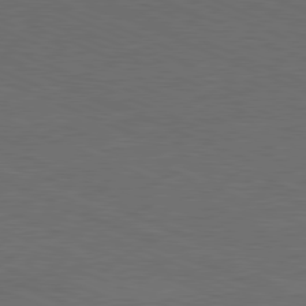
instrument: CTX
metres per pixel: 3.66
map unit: Hpe
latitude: -81.9556
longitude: 15.7289
